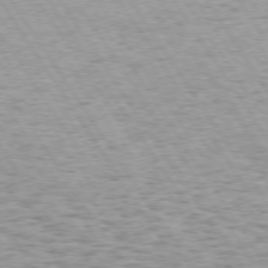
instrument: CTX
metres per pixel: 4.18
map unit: Hpe
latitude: 73.5749
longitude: -134.1200
